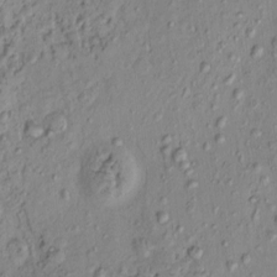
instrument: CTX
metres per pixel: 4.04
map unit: eHh
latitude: -0.4251
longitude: 17.0298
